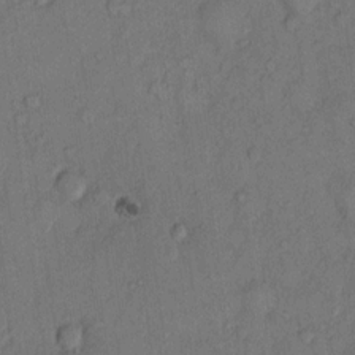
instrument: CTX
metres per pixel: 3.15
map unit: Hto
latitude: 10.6302
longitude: -58.6868
